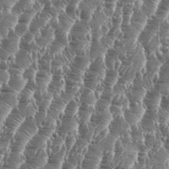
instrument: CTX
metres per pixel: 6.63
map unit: Aa
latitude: 34.6490
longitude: -135.1214
